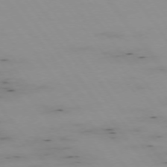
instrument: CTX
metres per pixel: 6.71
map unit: Hpe
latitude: -74.9164
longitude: 3.3320
